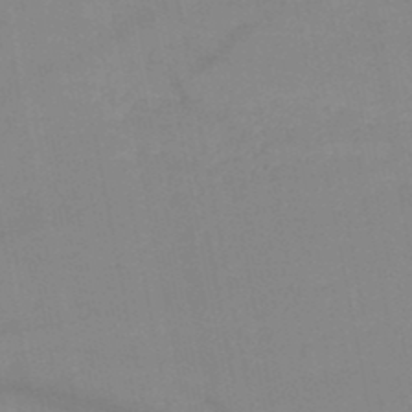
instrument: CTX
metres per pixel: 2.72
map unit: HNb
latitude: -49.5399
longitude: -40.7435
